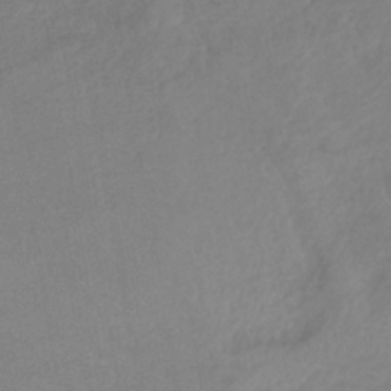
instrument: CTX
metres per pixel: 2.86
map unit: lHb
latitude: -40.5007
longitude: 73.1431
